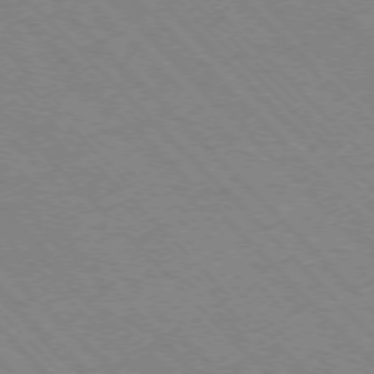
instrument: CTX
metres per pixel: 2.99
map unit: Ap
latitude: -75.5022
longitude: -80.8002
